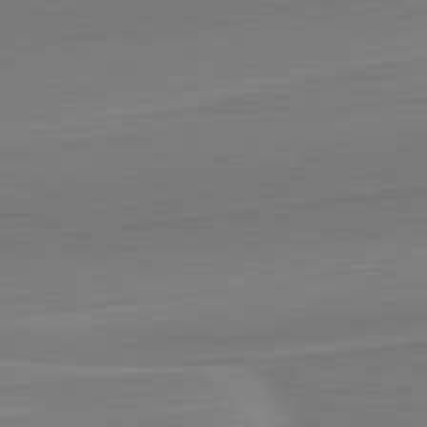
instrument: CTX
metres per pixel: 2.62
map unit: lApd
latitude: 82.0633
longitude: 141.6344
